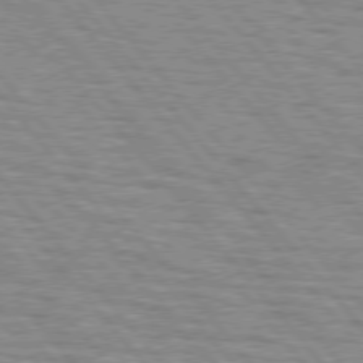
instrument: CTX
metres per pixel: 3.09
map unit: lApd
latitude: 76.3656
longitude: -76.2900
